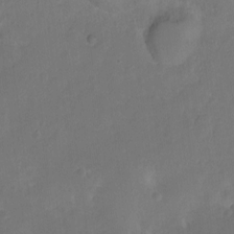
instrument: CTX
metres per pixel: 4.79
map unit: Hto
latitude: -11.8800
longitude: -38.4034
